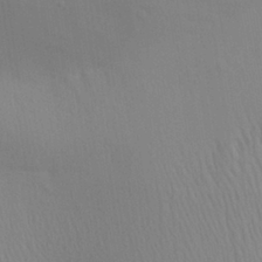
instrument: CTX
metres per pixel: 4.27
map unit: Aa
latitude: 28.7057
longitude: -136.7247
